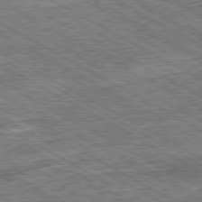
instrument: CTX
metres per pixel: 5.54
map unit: Ap
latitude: -80.2929
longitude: -79.0648
